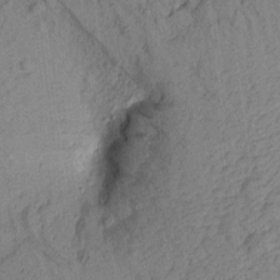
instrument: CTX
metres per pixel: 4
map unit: Aa
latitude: 16.3278
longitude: -146.3090
